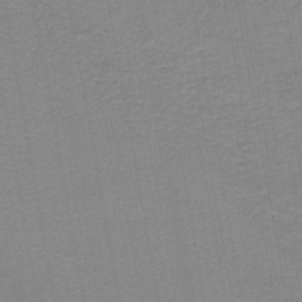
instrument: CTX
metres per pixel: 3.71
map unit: HNb
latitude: -45.1620
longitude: 52.1039
